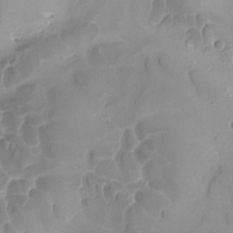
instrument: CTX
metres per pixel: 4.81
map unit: Ave
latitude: -8.4440
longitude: -122.3656
